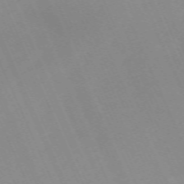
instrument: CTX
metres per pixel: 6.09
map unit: Nhu
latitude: -67.3887
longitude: 39.2565
